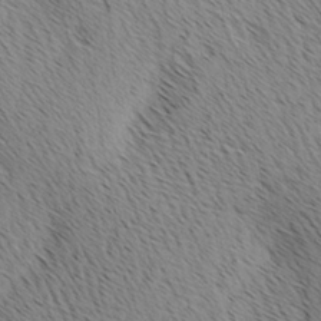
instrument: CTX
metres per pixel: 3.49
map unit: lAa
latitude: 9.9150
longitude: -107.6883
